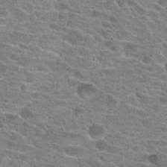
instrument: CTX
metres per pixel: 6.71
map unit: Hto
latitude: 20.2712
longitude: -41.7827
